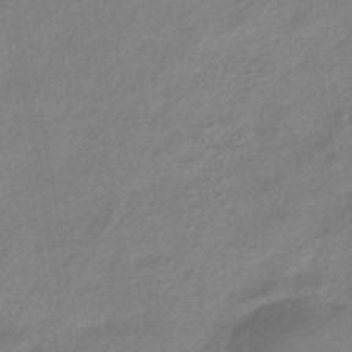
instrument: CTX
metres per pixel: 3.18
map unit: HNhu
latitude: -42.5762
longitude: 90.0094
